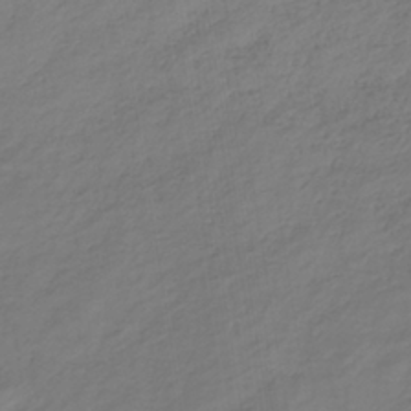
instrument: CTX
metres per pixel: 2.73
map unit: lHb
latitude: -37.4076
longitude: 70.9731
